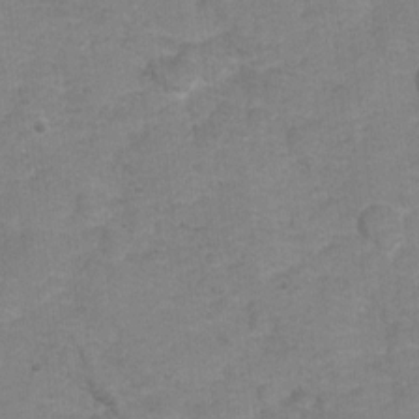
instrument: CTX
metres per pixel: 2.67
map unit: Hto
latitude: 5.5182
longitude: -31.5371
